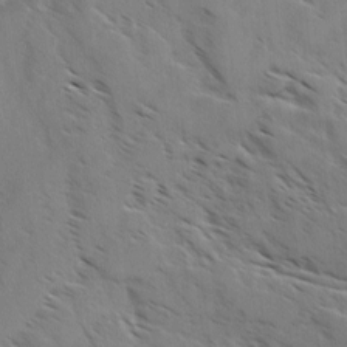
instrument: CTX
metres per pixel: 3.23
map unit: Ave
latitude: -0.0661
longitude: -111.0837
